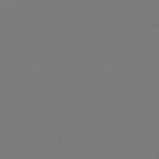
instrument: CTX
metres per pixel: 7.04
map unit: lHb
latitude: -46.5384
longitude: 67.4265
